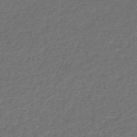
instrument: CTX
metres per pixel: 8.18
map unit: lHb
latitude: -43.8989
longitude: 71.0487
